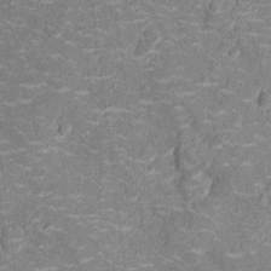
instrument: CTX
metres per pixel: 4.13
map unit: Nhu
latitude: -14.2929
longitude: -23.6883
